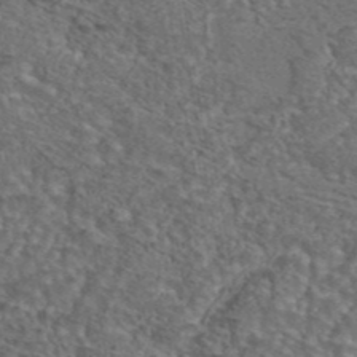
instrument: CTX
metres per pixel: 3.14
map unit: eAb
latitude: 43.8206
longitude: 104.4062
